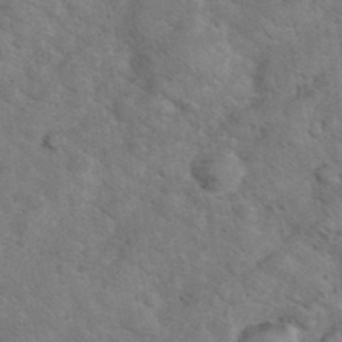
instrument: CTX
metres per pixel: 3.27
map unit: eHh
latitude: 36.9892
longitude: -65.5560
